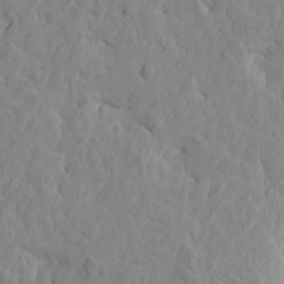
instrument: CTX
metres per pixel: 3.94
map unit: Htu
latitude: -2.0283
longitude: 179.5399
